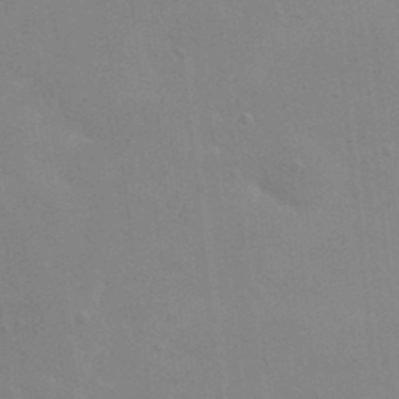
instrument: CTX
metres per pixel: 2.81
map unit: eHh
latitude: 20.6302
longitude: -64.4979
